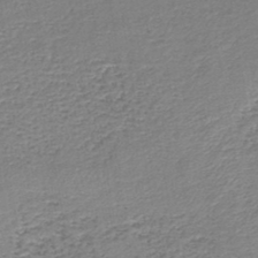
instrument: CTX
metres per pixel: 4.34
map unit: lHb
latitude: -44.3684
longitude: 59.3131
